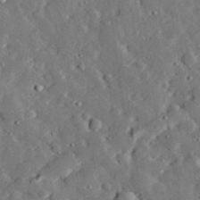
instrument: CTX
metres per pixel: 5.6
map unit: lHvf
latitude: 32.8947
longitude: -83.3292
